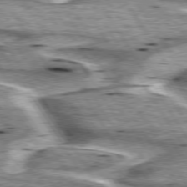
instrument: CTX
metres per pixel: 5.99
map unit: lApd
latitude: 75.8772
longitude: -59.7072
